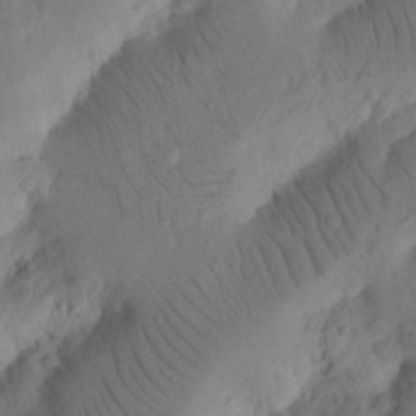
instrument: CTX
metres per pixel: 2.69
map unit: Nhu
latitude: 16.2145
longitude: -75.3293
